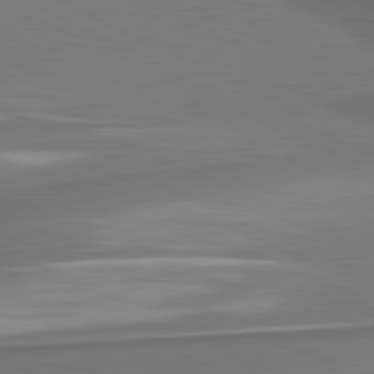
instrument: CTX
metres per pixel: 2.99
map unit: lApd
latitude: 81.2915
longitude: 174.9919
